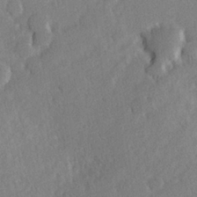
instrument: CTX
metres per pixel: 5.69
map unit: Hve
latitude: 24.2144
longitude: 144.3495
